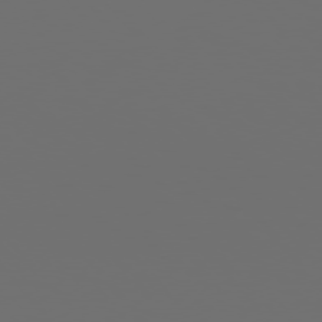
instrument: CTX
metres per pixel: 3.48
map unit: Hpe
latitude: 76.3089
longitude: -141.0458
